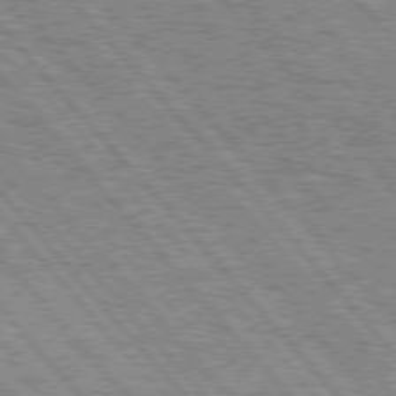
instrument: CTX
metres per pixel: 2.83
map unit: Hpe
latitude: 75.9717
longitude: -126.3278
